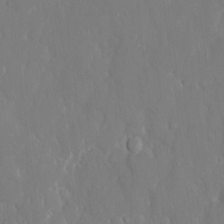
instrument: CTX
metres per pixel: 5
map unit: eHh
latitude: 14.4979
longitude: -71.1214
